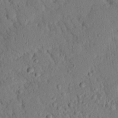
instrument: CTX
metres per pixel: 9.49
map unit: eHh
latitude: 25.2537
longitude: -79.8206
